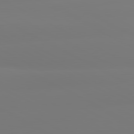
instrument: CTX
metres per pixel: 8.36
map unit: lApd
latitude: 80.7435
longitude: -156.4034
